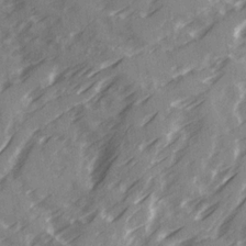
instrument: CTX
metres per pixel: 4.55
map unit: Ave
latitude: 20.0822
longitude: -131.3671
